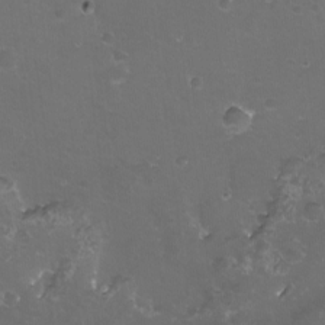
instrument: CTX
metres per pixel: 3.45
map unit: eHh
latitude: -11.8800
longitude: -61.1214
